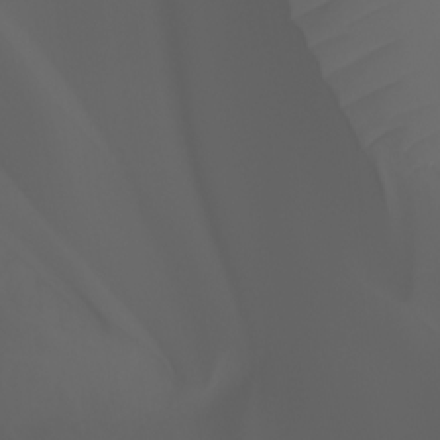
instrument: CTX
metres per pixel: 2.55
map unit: Ht
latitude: -3.5966
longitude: -61.1781
